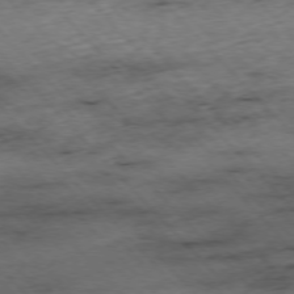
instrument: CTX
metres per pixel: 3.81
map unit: Ap
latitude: -76.4251
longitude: -87.6694
